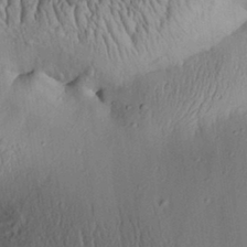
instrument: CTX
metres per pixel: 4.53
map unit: Aa
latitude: 30.9703
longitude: -133.9528
